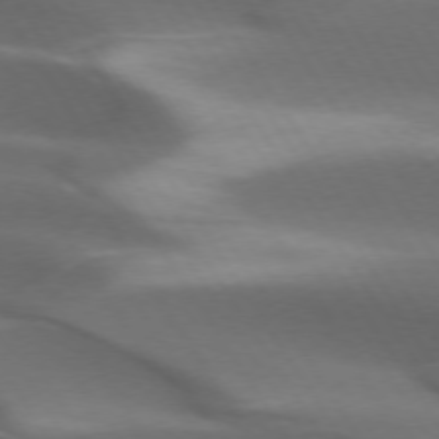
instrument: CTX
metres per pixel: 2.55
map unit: lApd
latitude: 73.4994
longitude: -52.1767
